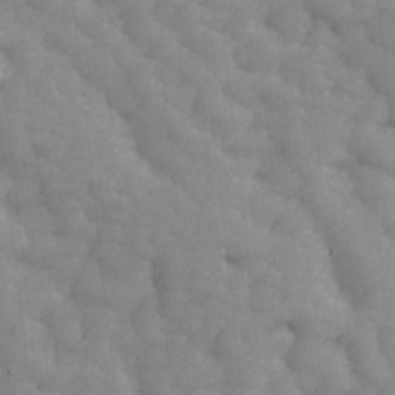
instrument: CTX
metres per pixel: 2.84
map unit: Ave
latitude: 13.6883
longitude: -105.0837
